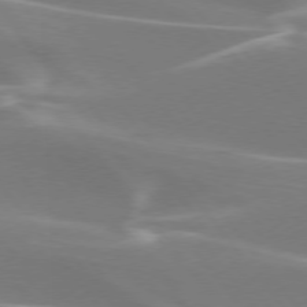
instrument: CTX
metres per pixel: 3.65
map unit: lApd
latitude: 75.3482
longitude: -62.8569
